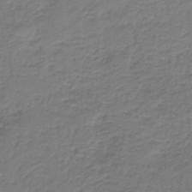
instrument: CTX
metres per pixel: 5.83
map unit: HNb
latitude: -39.0487
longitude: 50.1228
